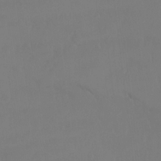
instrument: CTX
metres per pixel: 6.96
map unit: Ht
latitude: -10.2551
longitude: -45.8583
